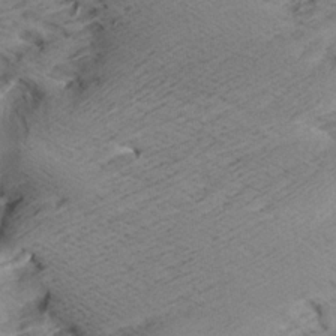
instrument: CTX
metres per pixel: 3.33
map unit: Aa
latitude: 7.3104
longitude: -140.1199
